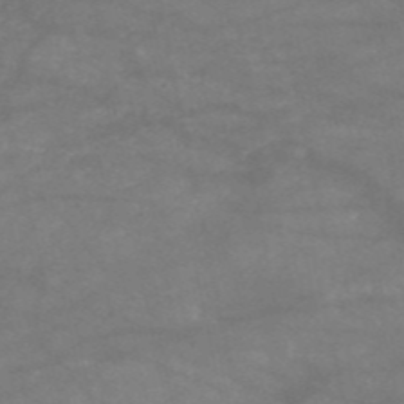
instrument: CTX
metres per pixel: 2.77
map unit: HNb
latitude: -53.7666
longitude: -41.4237
